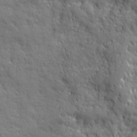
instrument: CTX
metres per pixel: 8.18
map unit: Ave
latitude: 20.0255
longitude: -133.1214
